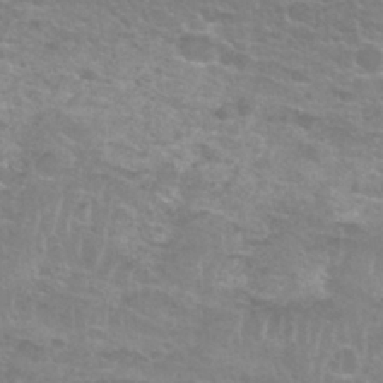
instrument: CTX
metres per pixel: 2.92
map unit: Nhu
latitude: 27.6316
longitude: -53.1781
